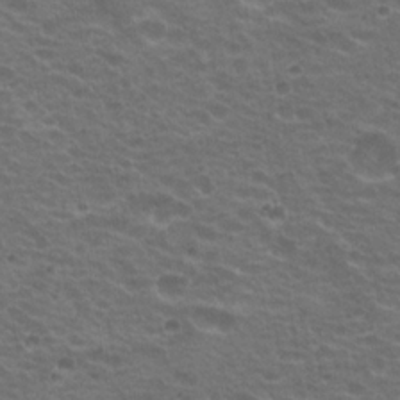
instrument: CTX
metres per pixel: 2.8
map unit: Hto
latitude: 20.0255
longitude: -32.1767
